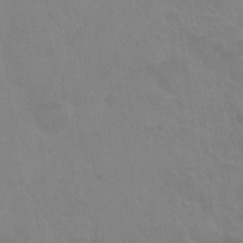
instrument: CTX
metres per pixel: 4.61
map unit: Nhu
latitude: 27.1592
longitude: -54.0444
